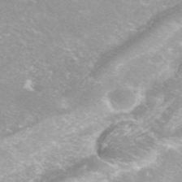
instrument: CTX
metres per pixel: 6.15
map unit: ANa
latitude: 42.6113
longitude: 26.0283
